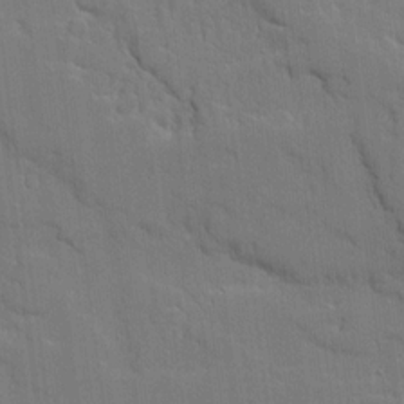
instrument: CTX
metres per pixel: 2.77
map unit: Ave
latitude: 18.3089
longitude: -128.4034
